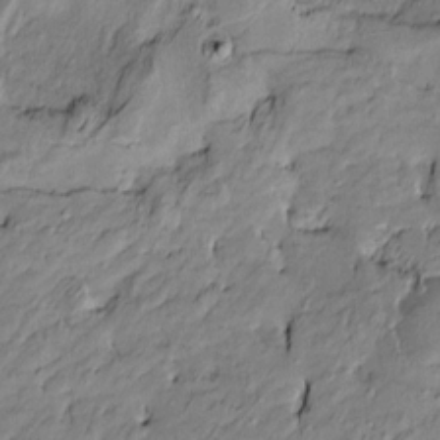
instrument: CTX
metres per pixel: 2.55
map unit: Htu
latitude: -9.7855
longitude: 176.7841
